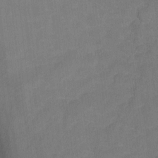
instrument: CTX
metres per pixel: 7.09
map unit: Hto
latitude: 3.2915
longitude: -33.1214
